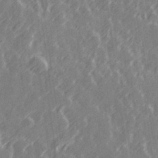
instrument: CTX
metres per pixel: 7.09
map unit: Hve
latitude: 27.2537
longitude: 145.9745
